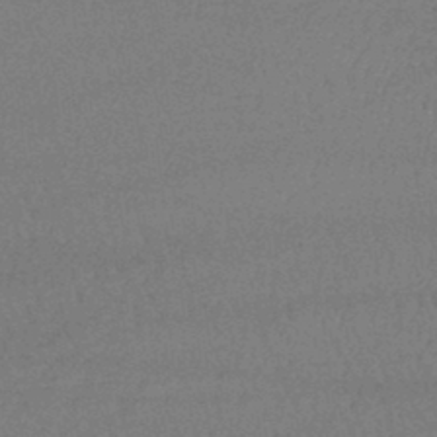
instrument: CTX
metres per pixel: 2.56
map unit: lHb
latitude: -42.5951
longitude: 66.4818
